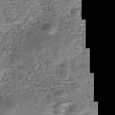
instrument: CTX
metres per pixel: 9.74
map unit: Nhe
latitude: -39.5966
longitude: -116.2523
